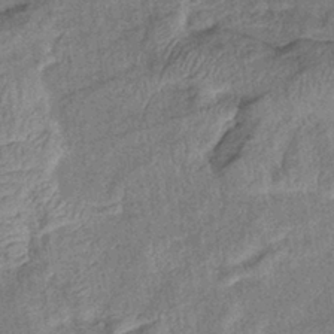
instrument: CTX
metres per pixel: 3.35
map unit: eHb
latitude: -38.5385
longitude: 77.6722
